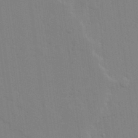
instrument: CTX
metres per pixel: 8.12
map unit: lAvf
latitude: 24.9324
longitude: -110.8191
